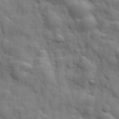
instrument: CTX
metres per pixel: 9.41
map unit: Hve
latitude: 31.4805
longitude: 150.5952
